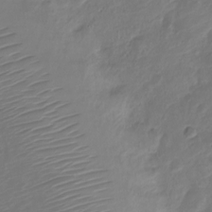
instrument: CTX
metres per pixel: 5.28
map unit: Nve
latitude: -19.8233
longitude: 108.0661
